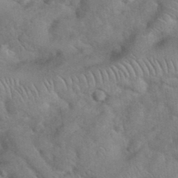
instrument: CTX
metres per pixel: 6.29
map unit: eHh
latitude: 37.8017
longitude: -64.9325
